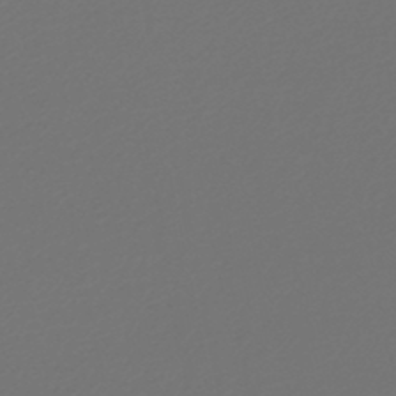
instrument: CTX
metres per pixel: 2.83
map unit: lHb
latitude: -46.8219
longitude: 59.5966
